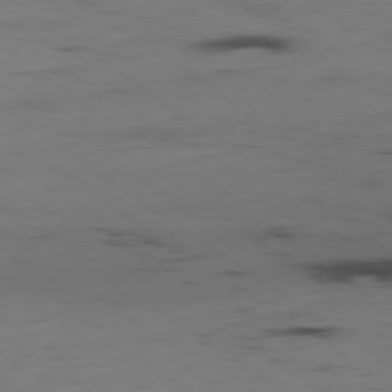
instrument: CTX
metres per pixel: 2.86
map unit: Hpe
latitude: -79.2754
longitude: 14.1417
